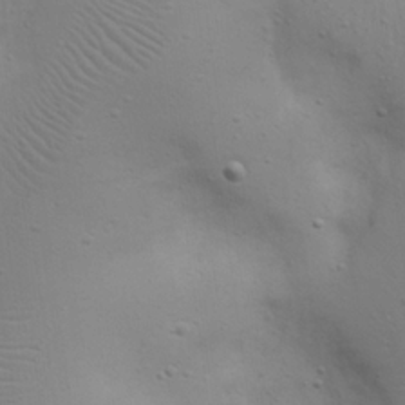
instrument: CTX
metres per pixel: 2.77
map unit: eHh
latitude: 23.1214
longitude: -69.1970
